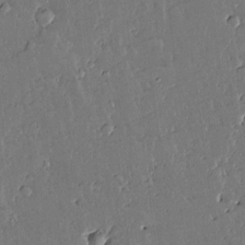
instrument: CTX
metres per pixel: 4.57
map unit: lAvf
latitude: 15.4994
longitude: -127.4993
